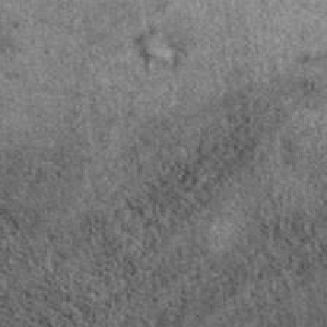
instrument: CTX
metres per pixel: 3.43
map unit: eAb
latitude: 39.7261
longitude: 106.3117
